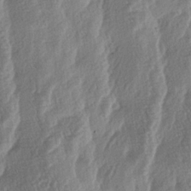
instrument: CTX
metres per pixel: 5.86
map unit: lAa
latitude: -5.4265
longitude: -130.0444
